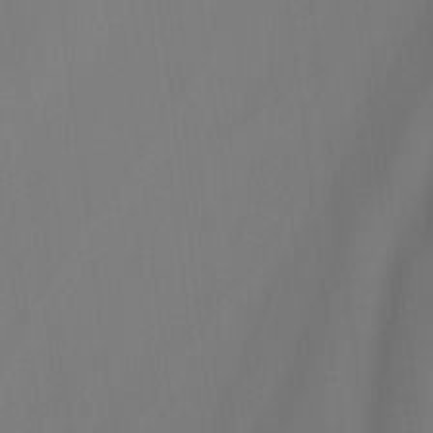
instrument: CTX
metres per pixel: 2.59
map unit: Htu
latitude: -12.6708
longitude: -46.4223
